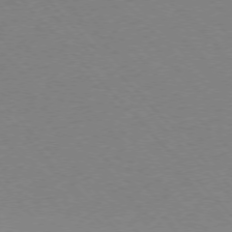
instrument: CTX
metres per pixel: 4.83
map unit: Ap
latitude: -76.3306
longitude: -85.8017
